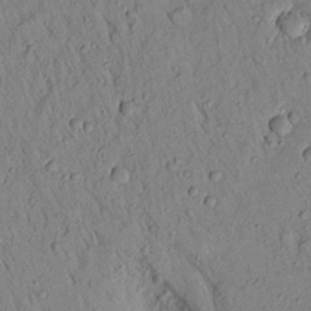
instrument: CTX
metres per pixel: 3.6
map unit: Aa
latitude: 19.5182
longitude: -147.4427
